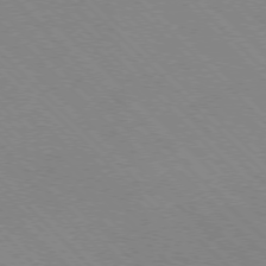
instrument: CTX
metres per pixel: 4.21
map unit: Ap
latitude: -77.4643
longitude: -66.9324
